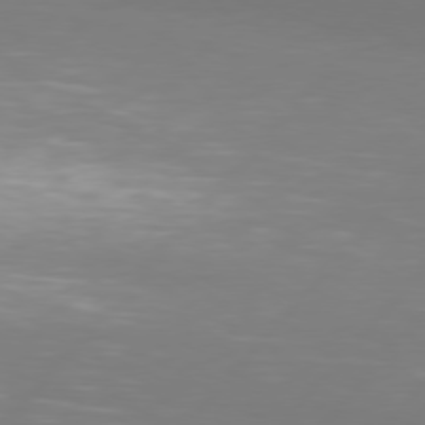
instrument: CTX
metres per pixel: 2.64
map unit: Hpe
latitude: 76.6490
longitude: -138.2900
